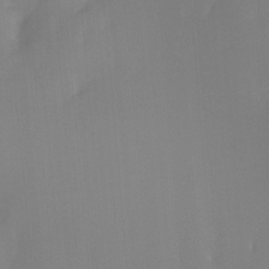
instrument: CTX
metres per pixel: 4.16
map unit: Nhu
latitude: -8.5385
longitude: -51.2537
